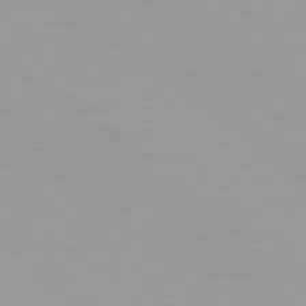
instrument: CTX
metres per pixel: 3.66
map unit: Hpe
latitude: 78.4790
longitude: -142.4601
